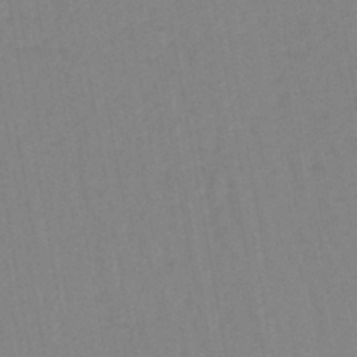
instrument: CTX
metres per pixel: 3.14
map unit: lHb
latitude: -44.7841
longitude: 63.1242
